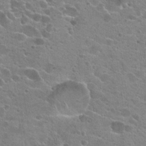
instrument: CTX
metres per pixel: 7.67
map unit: Hto
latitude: 23.3293
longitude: -42.6680
